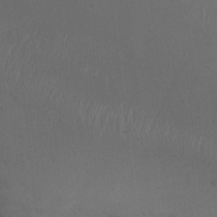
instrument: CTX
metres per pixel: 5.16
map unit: Nhu
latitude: -11.5210
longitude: -40.7246
